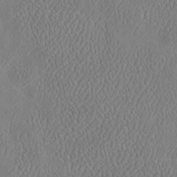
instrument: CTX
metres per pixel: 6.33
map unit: eHh
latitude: -3.5210
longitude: 19.4265
